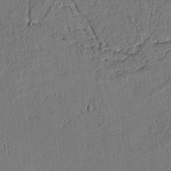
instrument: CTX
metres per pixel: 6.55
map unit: lAvf
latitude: 5.3293
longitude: 168.7463
